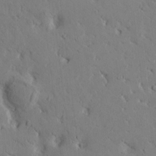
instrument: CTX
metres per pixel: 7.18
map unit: Htu
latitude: -1.5022
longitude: 175.3509
